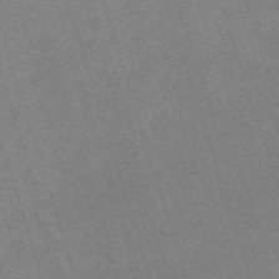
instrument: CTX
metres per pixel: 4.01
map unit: eHh
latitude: -63.1998
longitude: 49.8045
